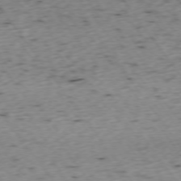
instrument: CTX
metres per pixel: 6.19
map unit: Ap
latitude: -74.2173
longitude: -73.6694
